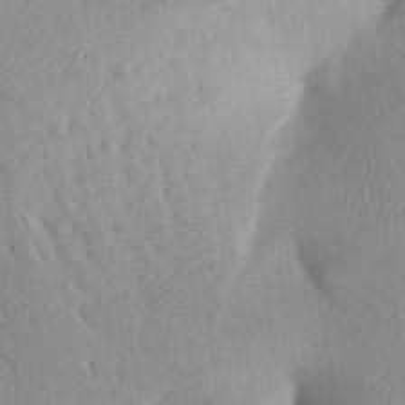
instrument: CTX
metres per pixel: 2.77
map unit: Aa
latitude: 25.9528
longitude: -143.9150
